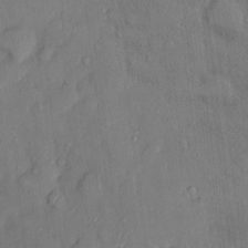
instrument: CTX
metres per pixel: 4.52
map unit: Nhu
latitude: 2.0633
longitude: -14.2334
